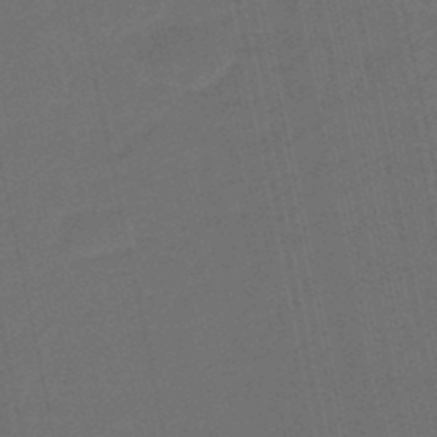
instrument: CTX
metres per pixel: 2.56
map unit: eHb
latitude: -47.6910
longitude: 87.6911
